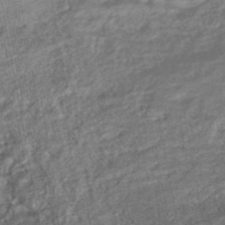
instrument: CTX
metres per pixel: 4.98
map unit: HNhu
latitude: -45.0109
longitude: 97.8800
